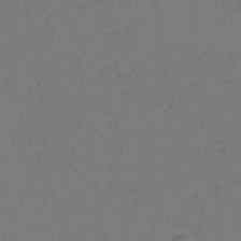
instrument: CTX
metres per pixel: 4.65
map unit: eHb
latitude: -30.4062
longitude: 68.0283
